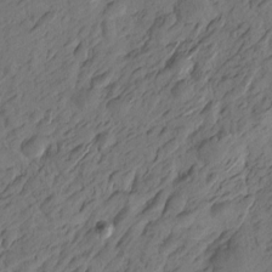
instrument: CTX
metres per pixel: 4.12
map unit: Htu
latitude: -3.7666
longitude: -176.0822
